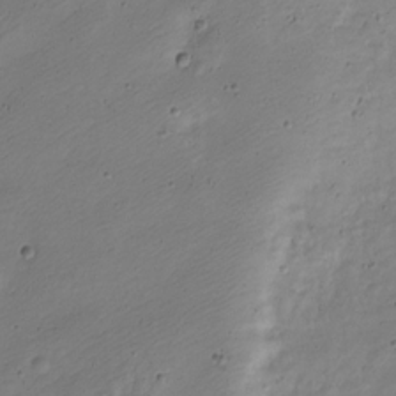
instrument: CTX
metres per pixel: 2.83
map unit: Nve
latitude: -23.8612
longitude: 106.8975
